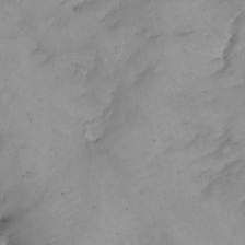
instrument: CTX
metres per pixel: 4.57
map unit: Nhe
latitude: -1.2754
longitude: -58.2523
